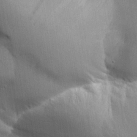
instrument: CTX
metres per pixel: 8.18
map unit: Aa
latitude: 25.1592
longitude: -127.6883
